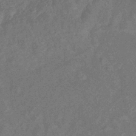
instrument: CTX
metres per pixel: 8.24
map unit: eHb
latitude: -39.2754
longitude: 77.4076
